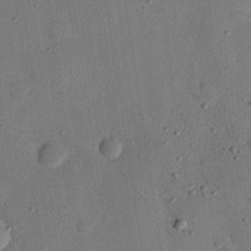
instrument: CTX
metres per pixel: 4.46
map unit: eHh
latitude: 26.4412
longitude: -76.9324
